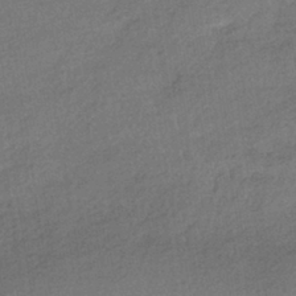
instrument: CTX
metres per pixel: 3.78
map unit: HNhu
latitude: -41.5966
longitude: 96.2740
